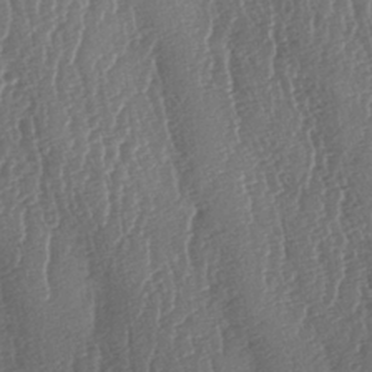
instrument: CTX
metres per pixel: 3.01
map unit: lAa
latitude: -7.1809
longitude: -129.7449
